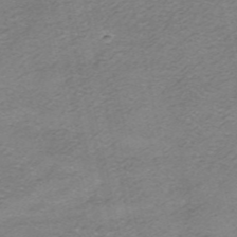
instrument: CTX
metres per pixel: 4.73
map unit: HNhu
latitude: -40.1039
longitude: 103.1242
